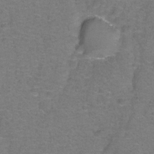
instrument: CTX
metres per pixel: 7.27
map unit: Hto
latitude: -1.5777
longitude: -34.2522
